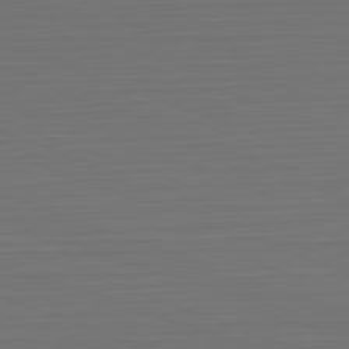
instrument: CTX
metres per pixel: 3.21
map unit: Hpe
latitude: -82.4251
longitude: 7.1620
